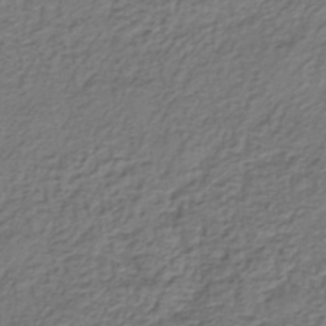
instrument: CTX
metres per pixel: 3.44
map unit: eHh
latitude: -42.8785
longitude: 117.5588
